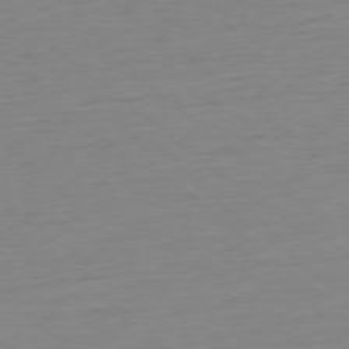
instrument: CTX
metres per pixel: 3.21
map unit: Ap
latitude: -78.1794
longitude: -76.4979
